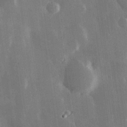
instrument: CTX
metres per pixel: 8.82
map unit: Hve
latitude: 28.0822
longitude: 148.2362
